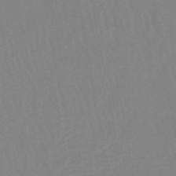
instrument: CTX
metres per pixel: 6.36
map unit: eHb
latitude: -46.4629
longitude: 80.1795
